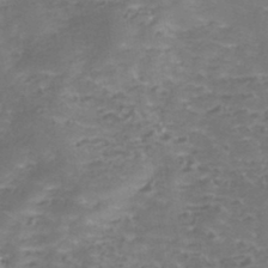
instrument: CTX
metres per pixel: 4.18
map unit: Nhe
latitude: -45.4643
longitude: 152.6896
